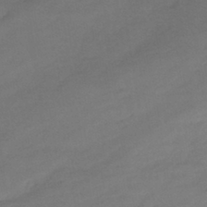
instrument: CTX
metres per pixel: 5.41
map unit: eHb
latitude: -41.2187
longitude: 84.5573
